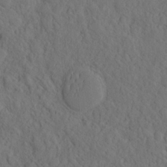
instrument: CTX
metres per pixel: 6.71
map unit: eHh
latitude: -2.1794
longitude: 18.1417
